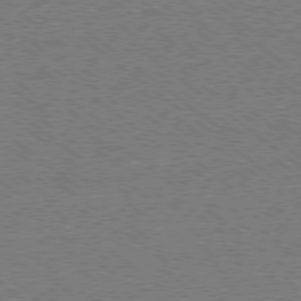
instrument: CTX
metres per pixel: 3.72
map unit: Ap
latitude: -78.5951
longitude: -82.0444
